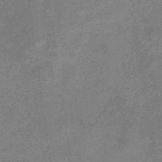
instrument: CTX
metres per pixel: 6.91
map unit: eHb
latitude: -33.1809
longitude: 75.6155
